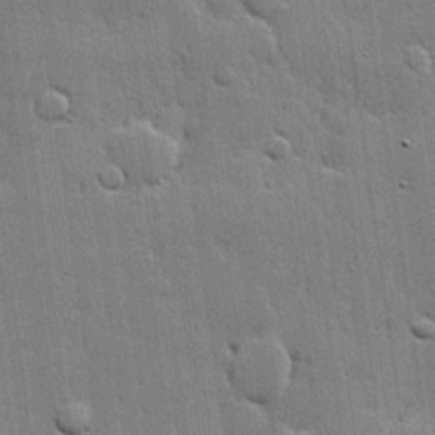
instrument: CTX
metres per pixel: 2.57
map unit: lHvf
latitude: 20.4412
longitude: 145.8422
